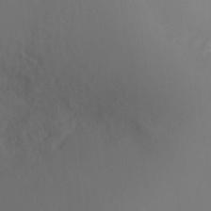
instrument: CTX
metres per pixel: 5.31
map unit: Ht
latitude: -8.1039
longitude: -30.4034
